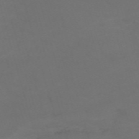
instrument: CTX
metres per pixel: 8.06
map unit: Nve
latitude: -59.8044
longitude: 60.7085
